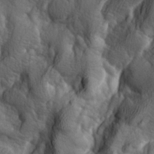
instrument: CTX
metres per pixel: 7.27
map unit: lAa
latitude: -7.1053
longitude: -124.1578
